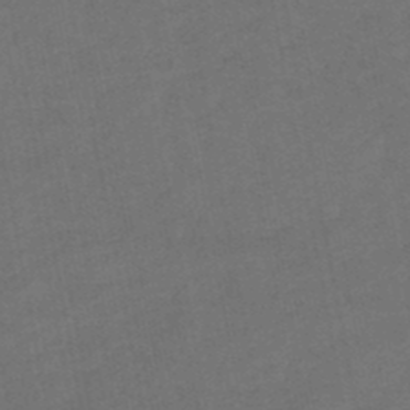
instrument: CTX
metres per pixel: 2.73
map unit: HNhu
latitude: -48.1984
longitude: 96.3118
